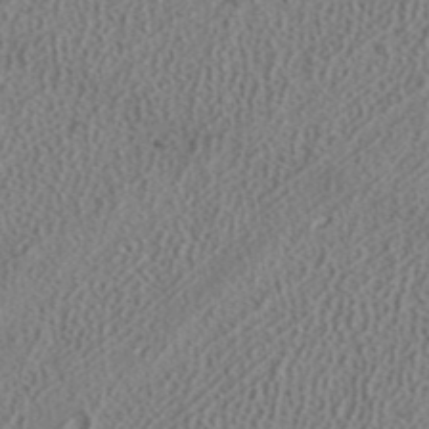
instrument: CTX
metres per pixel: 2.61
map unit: ANa
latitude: 39.3671
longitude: 24.5196
